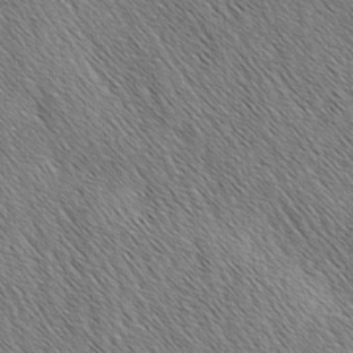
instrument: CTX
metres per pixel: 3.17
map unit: lAa
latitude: -3.5210
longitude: -122.2145
